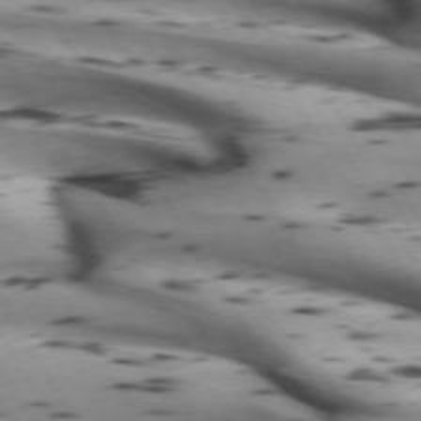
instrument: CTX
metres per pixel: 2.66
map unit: lApd
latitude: 72.2712
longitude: -52.7246
